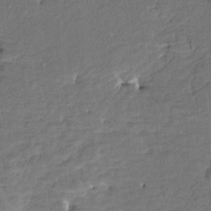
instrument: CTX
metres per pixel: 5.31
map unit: HNhu
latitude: 3.6883
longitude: -7.8016
